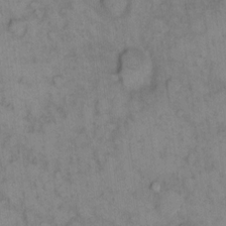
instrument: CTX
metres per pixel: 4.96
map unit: eHh
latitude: 13.5182
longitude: -63.7261
